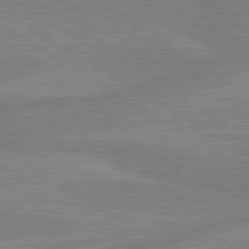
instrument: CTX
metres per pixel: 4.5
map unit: lApd
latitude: 80.2900
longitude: -175.6883
